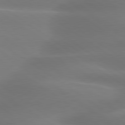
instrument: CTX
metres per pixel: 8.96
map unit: lApd
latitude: 79.6883
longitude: -134.3467
